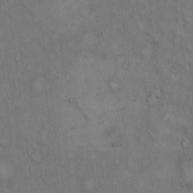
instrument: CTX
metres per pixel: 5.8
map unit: Hto
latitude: 15.2915
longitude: -60.9702
